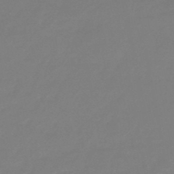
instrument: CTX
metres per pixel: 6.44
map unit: eHb
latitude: -46.8408
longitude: 86.3495
